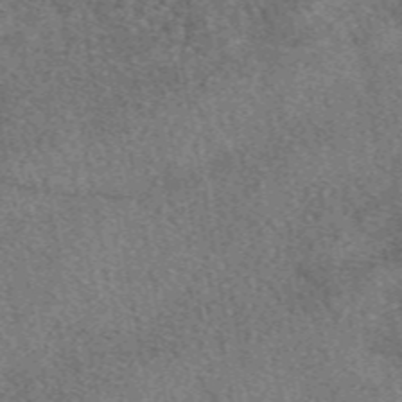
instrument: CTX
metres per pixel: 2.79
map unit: eAb
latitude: 48.6868
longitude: 111.8989
